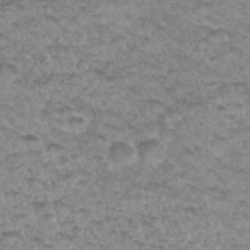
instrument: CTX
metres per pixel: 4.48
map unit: Hto
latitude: 34.4034
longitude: -48.4601
